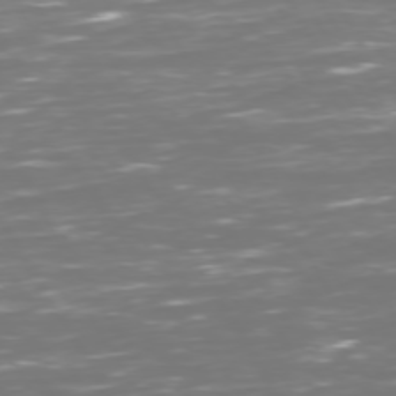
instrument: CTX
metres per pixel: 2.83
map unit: Hpe
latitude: 72.7625
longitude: -126.3656
